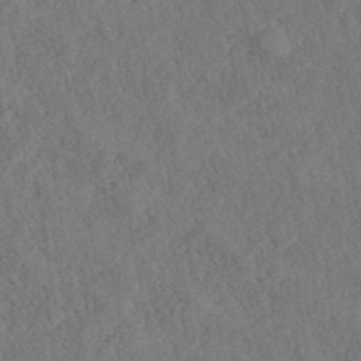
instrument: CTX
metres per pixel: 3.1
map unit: ANa
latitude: 40.4412
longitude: 18.4818
